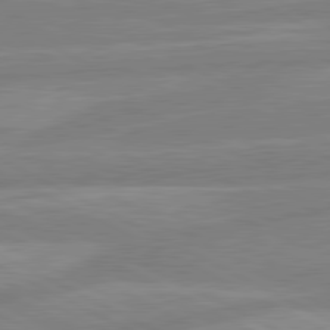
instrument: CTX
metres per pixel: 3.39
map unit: lApd
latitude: 80.8002
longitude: -169.4427
